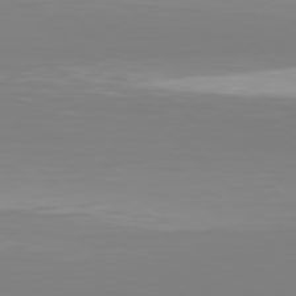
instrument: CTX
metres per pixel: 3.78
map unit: Hpe
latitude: 77.5371
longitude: -173.5182
